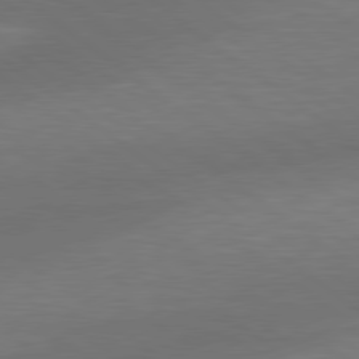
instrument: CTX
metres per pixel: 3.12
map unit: lApd
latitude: 79.5560
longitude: -89.3293
